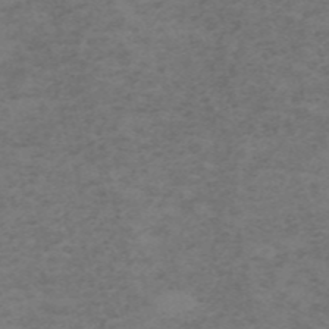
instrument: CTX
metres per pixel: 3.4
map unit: HNb
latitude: -55.3888
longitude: -46.4790
